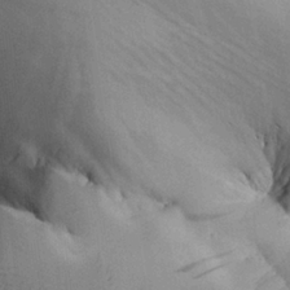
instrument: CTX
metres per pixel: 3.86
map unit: Aa
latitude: 26.4223
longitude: -129.7449
